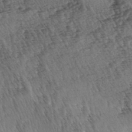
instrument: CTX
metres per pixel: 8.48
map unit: lAa
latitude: -3.8422
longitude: -122.6113
